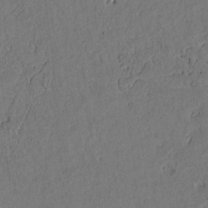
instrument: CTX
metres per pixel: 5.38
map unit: lAvf
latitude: 4.8569
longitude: 169.1620
